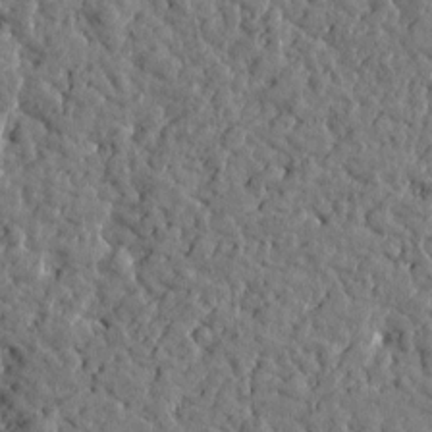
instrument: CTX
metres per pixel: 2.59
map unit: Htu
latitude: 0.4034
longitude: -178.7813
